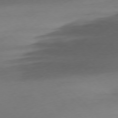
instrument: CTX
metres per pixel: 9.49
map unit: Ap
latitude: -77.5210
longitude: -70.8191
